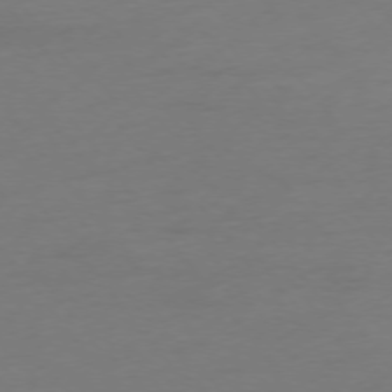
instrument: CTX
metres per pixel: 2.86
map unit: Hpe
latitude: -75.7289
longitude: -15.8206
